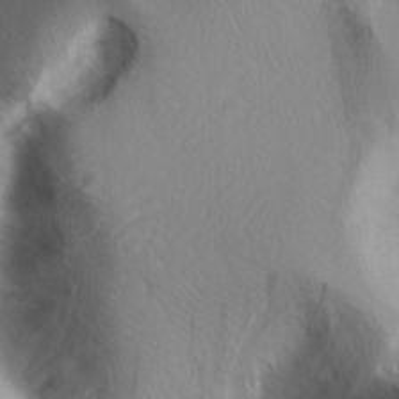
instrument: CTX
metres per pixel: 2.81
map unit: Ave
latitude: 8.8569
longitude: -105.6505
